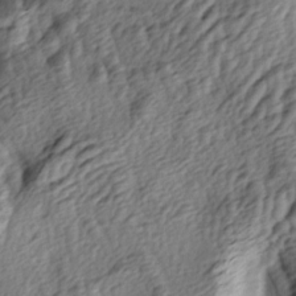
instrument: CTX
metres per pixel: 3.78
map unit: lAa
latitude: -4.8786
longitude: -123.0081
